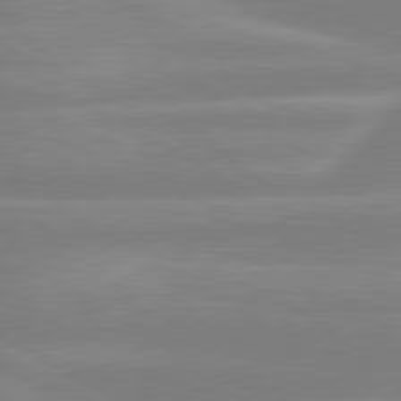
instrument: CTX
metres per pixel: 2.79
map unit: lApd
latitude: 80.1578
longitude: -134.4790
